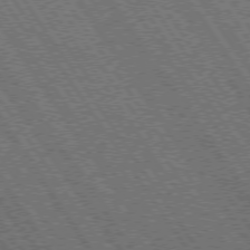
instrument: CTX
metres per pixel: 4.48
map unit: Hpe
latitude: 73.7261
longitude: -141.7260
